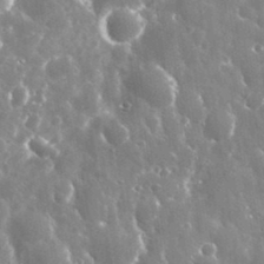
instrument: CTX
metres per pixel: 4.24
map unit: eHh
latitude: 34.3089
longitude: -57.5560
